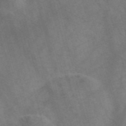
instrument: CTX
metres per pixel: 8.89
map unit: Nve
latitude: -58.1605
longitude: 64.2173
